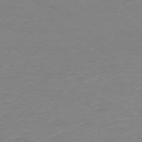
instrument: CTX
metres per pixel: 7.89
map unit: Ap
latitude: -76.6330
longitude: -80.7057
